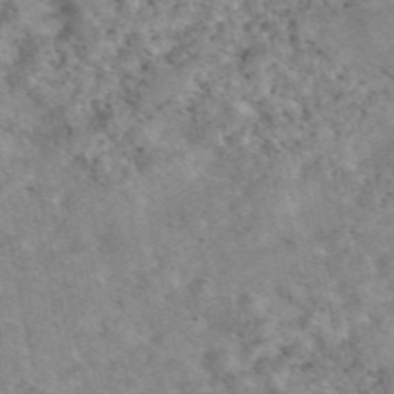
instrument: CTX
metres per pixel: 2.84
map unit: eAb
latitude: 48.2145
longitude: 120.9730
